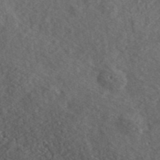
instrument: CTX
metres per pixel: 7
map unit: lHvf
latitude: 42.1956
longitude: -88.7058
